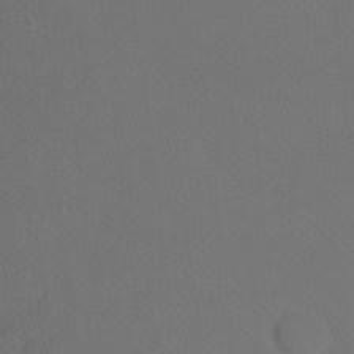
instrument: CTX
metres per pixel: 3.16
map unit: Nhu
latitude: -6.2550
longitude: -47.9717
